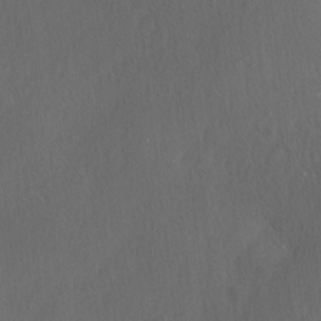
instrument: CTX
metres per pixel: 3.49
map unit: Ave
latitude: 0.0444
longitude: -113.5749
